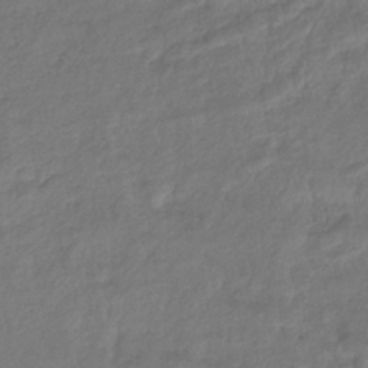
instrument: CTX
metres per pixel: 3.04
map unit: lHb
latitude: -38.7085
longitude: 75.0676
